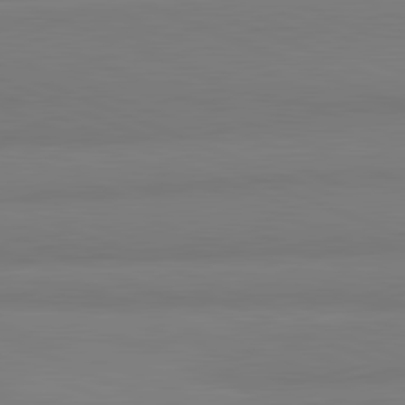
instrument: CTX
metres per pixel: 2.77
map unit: lApd
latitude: 81.9717
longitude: 177.1053
